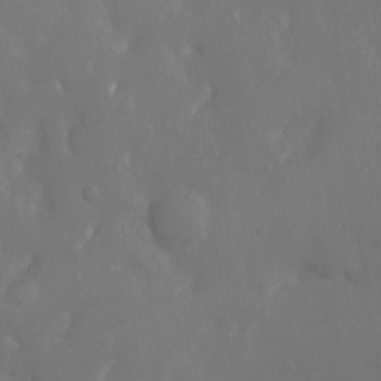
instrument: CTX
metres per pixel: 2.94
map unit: Ht
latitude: -4.8219
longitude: -18.6490
